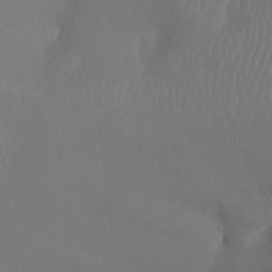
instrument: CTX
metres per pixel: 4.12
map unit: Nhu
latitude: -5.7288
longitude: -93.6882
